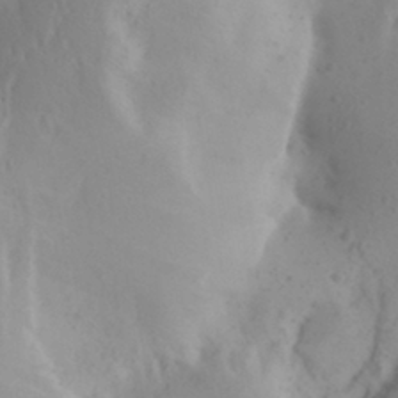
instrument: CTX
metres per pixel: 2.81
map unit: Aa
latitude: 26.9892
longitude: -147.7450
